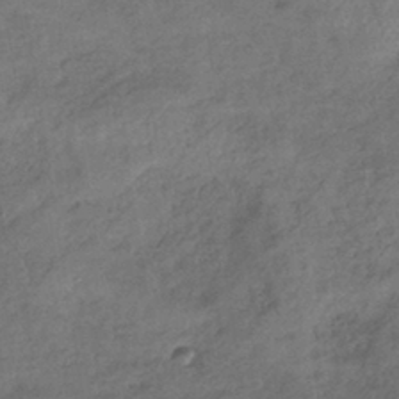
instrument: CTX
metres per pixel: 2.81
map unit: lHb
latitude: -35.0108
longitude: 68.8219
